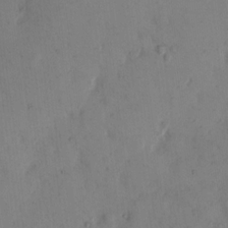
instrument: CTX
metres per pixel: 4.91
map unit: eHh
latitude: 12.2523
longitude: -61.2348
